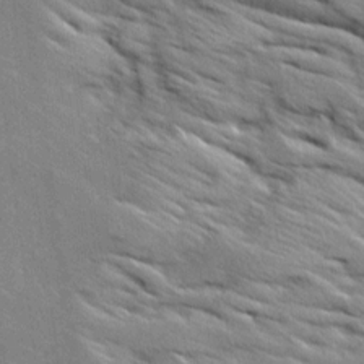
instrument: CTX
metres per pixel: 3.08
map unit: Ave
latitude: 18.8947
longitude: -136.2901
